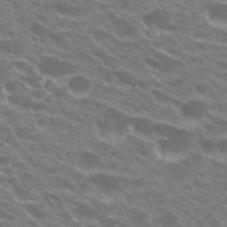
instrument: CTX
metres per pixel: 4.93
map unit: Hto
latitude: 23.8961
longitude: -37.1214
